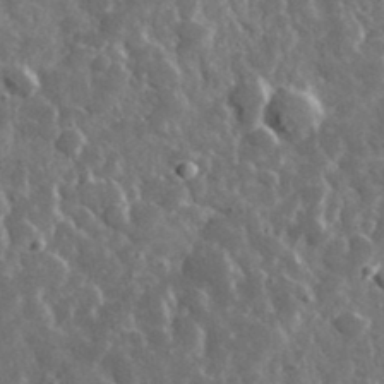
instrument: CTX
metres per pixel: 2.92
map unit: lHvf
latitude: 35.9906
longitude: -88.6680
